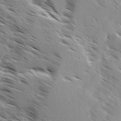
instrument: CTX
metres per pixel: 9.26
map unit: Ave
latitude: 0.4412
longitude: -110.8569
